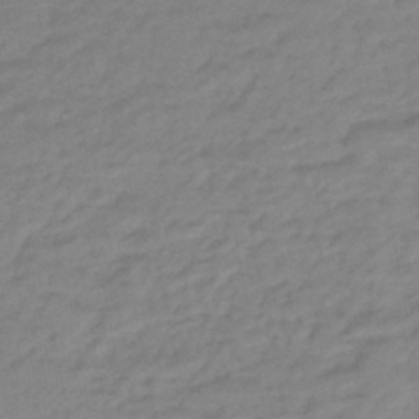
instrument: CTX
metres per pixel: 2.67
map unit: eHb
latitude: -47.0864
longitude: 88.8030
